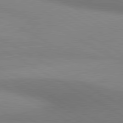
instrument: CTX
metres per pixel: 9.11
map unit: lApd
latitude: 80.5924
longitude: 130.3684
